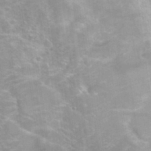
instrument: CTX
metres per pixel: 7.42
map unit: Hto
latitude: 33.4426
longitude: -44.2522
